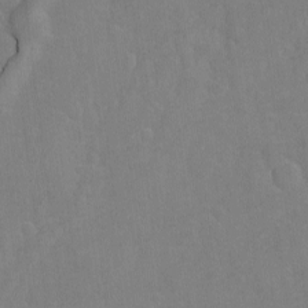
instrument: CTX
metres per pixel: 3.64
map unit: lAvf
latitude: -8.3117
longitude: -119.4615
